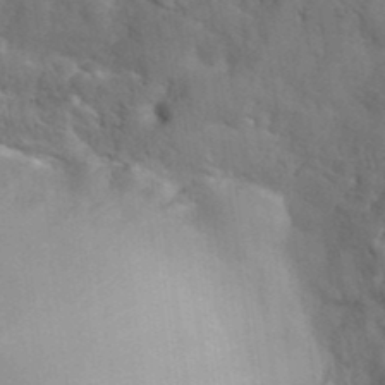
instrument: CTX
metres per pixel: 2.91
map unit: eHh
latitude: 38.1200
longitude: -57.6127
